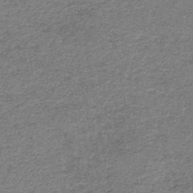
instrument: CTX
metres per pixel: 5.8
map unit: HNb
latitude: -44.2928
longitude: 49.9745
